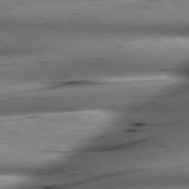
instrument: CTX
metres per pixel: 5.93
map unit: lApd
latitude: 79.2537
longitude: -140.6301
